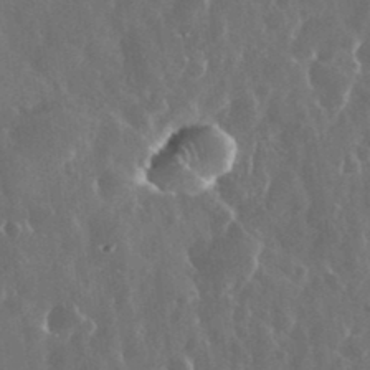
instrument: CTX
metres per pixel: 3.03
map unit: eHh
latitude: 34.8002
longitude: -58.0633
